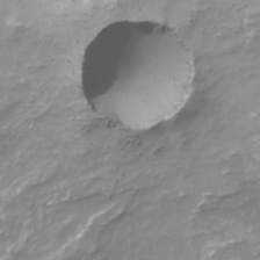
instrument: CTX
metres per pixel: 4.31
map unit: Nhu
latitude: -22.7274
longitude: -57.0080
